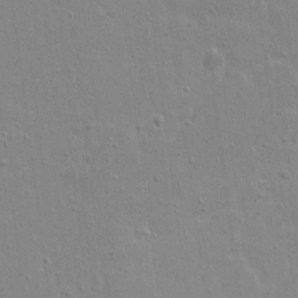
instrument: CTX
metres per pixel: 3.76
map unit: lAvf
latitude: 16.3656
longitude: -128.2333
